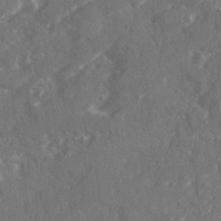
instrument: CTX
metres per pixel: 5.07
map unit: Ave
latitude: 20.2334
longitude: -130.4601
